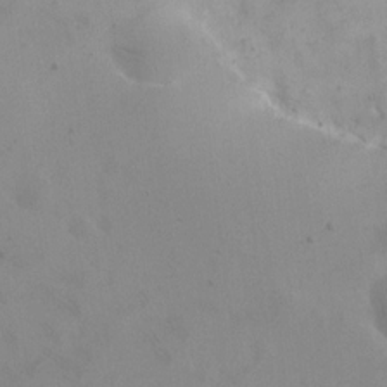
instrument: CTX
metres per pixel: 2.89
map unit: eHh
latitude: 18.3845
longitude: -67.0647
